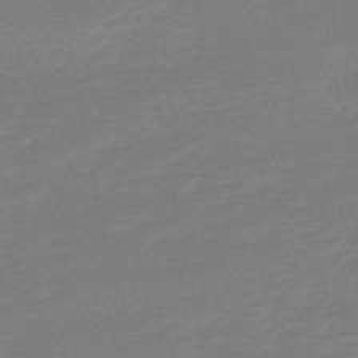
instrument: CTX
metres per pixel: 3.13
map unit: lHb
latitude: -48.8030
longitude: 81.8423
